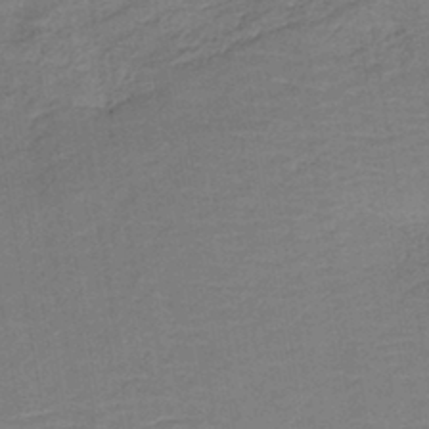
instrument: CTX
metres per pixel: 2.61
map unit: HNb
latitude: -41.5777
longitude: 50.7652
